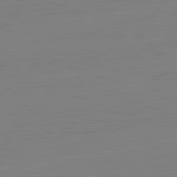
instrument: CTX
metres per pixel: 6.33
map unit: lApd
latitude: 82.0633
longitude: -157.8016
